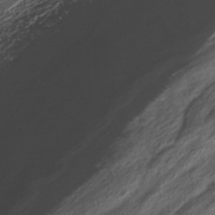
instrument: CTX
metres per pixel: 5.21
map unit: HNhu
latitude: -41.6722
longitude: 105.8422
